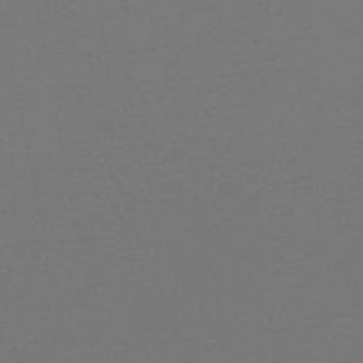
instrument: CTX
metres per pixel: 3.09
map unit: lHb
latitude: -47.8611
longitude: 64.7463
